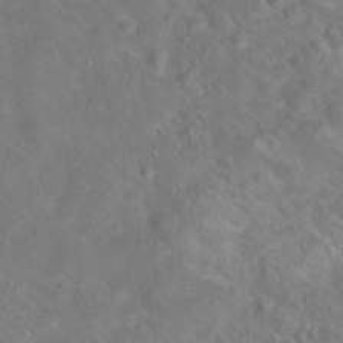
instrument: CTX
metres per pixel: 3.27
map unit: Hto
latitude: 18.1766
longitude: -38.4601
